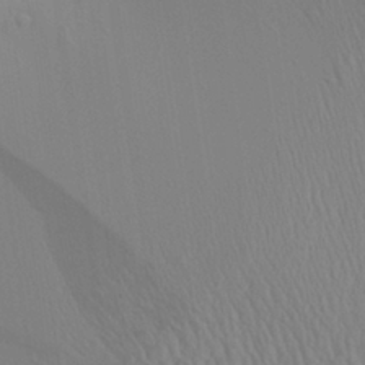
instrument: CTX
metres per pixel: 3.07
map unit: Aa
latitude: 28.4601
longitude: -136.4790
